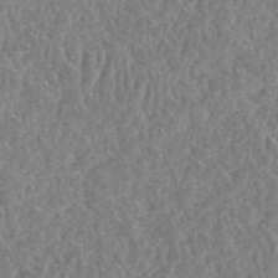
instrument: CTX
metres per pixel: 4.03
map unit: HNhu
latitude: -48.4818
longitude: 30.0283
